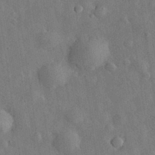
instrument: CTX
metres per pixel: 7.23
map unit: eHh
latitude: 31.1970
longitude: -77.8772
